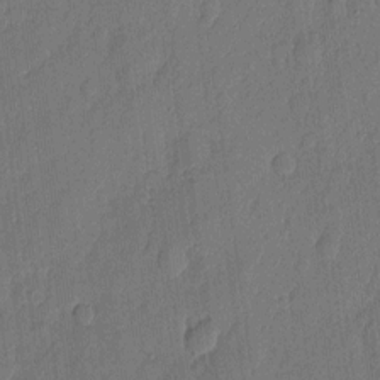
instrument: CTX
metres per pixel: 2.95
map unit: eHh
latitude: 6.2900
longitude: -73.8962
